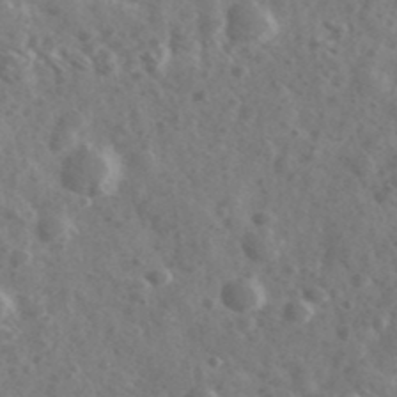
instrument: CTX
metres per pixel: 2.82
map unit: Ave
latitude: 38.7057
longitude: -106.7246
